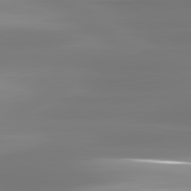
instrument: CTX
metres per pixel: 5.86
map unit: lApd
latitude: 81.3293
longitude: -134.6301
